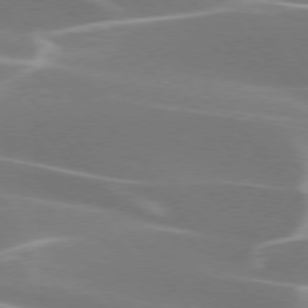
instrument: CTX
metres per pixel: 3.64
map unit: lApd
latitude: 75.3671
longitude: -62.8569
